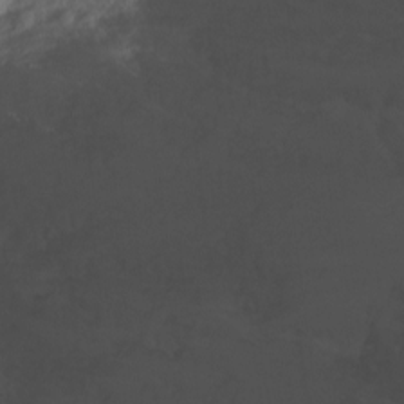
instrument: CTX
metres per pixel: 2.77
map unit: Nhu
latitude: -4.7274
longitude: -86.9702
